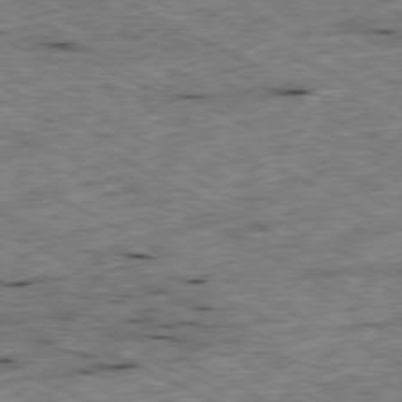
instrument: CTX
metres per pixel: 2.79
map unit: Ap
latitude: -79.6155
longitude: -67.9906
